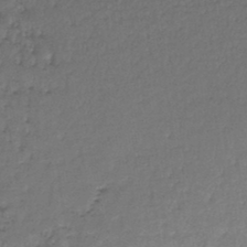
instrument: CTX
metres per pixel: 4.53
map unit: lHb
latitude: -43.8800
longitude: 58.4440
